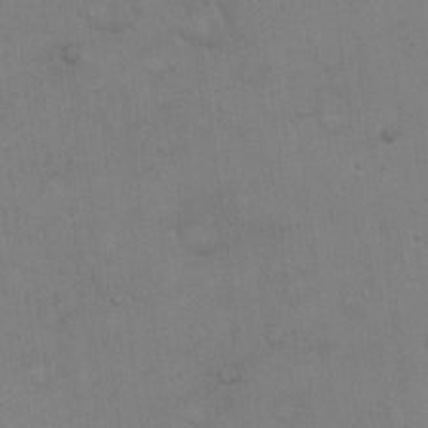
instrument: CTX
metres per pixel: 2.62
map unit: Hto
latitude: 19.0647
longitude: -60.1955
